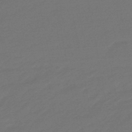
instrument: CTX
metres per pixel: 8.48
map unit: eHb
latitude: -47.6533
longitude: 85.8044
